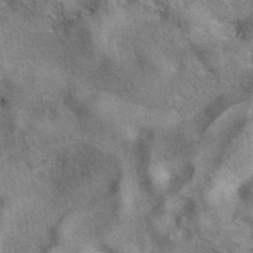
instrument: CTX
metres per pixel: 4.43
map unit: eAb
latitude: 41.4048
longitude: 107.7667
